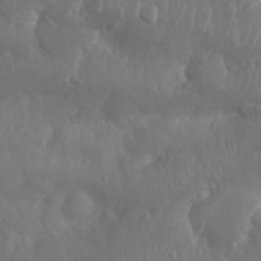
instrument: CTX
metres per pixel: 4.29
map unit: Nhu
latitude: 25.5938
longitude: -61.8583
